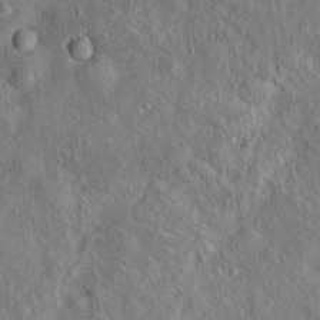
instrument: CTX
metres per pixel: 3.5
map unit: Ht
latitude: 14.2334
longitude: -39.7450
